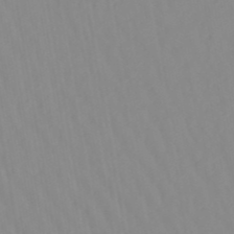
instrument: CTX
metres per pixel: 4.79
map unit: lHb
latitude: -48.6519
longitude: 74.2740
